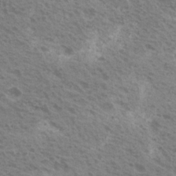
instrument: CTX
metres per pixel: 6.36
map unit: Nhu
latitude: 20.2712
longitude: -30.8002
